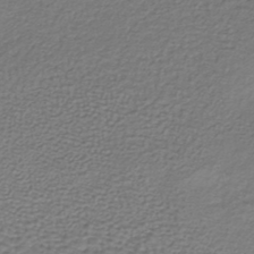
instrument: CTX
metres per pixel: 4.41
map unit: lHb
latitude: -38.9353
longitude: 62.2928
